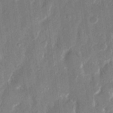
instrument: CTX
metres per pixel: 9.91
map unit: eHh
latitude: 12.7435
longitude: -71.1592
